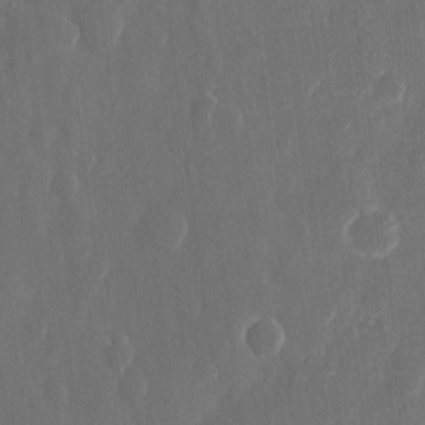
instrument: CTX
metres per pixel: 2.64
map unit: eHh
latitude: 10.7435
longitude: -70.8569
